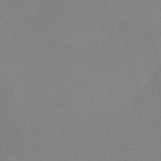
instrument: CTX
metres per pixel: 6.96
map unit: lHb
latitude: -37.8233
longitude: 58.1416
